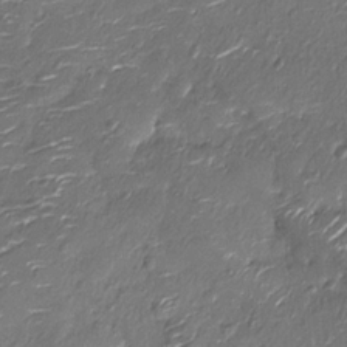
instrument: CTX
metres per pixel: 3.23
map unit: Nhu
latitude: -13.8422
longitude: -23.1970
